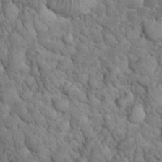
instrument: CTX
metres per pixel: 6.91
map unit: eHh
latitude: 33.4993
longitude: -66.5545
